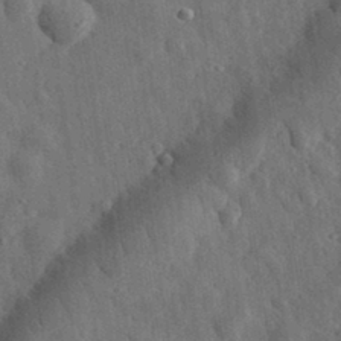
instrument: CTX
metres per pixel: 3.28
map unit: eHh
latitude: 33.1025
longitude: -79.8584
